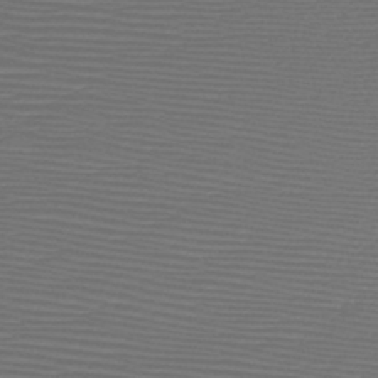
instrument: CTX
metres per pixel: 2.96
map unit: HNb
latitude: -47.8044
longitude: -41.5938
